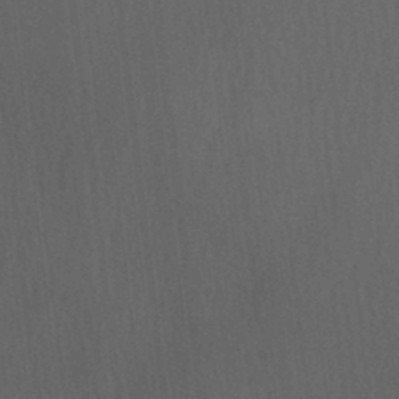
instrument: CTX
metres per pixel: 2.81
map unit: Ave
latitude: 22.5357
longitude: -136.4790
